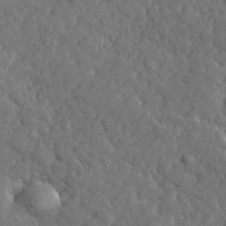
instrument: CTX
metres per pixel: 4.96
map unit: lHvf
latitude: 35.4426
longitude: -86.6112
